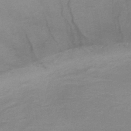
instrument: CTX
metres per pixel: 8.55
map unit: HNb
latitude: -47.2376
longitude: -46.3468
